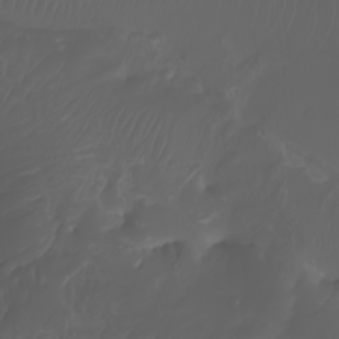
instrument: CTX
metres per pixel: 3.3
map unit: Nhu
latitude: -7.4076
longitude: -84.4412
